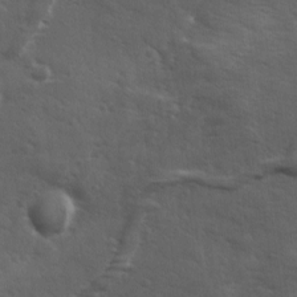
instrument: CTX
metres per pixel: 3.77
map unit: Ave
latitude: 11.6883
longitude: -103.9528
